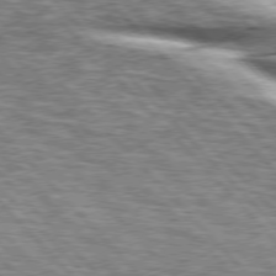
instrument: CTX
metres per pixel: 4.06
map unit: lApd
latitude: 76.2900
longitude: -83.3670
